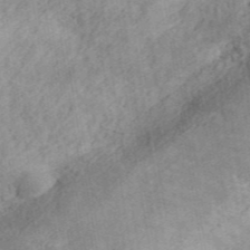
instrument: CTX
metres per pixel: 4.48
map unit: ANa
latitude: 44.9136
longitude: 45.9178
